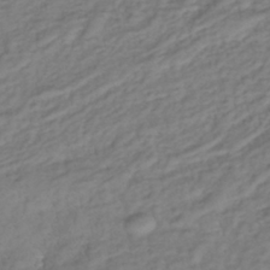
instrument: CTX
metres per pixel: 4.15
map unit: lHb
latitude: -39.9556
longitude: 71.4266
